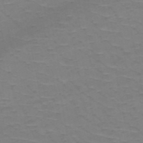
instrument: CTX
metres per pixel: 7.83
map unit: HNb
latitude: -53.5021
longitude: -44.2900
